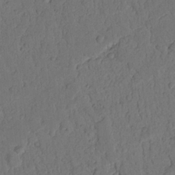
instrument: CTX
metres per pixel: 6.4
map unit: Nhu
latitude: 20.8380
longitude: -75.3671
